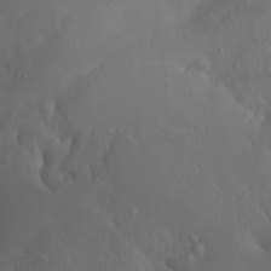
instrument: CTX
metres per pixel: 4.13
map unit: Htu
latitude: -7.5777
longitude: -64.4601
